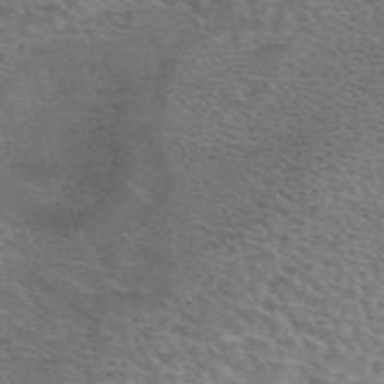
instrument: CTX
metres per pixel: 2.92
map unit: eAb
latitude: 44.3656
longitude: 107.5966
